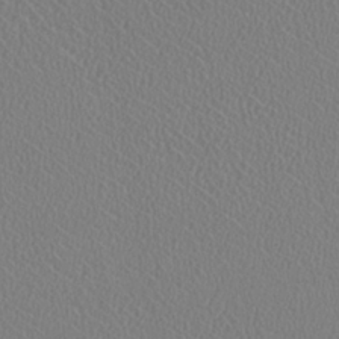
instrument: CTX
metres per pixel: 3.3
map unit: HNhu
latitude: -0.7275
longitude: -1.2348
